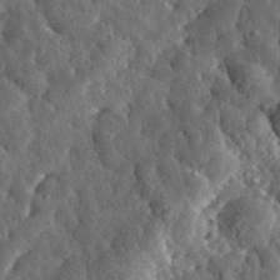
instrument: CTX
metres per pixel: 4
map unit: eHh
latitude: 34.6868
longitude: -79.4427
